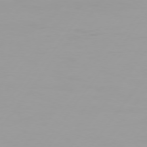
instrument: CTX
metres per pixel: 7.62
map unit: Hpe
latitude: 74.5357
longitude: -129.6127
